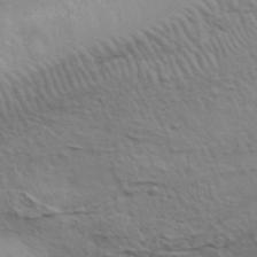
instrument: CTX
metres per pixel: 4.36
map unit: eHh
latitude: 36.3279
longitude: -80.9325
